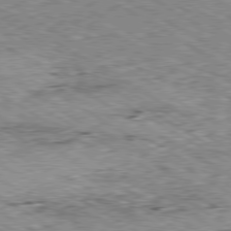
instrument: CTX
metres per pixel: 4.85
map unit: Ap
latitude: -80.3307
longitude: -51.1592
